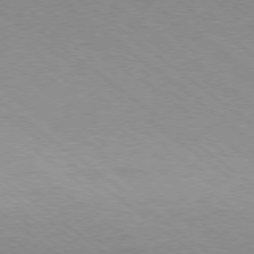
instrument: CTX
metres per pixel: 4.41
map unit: Ap
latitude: -79.0108
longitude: -83.9906
